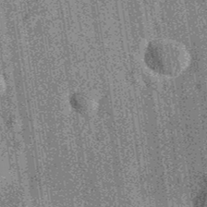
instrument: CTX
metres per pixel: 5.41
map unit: eAb
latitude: 37.4048
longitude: 107.5588
